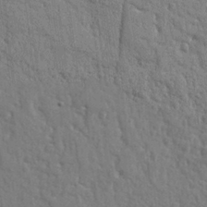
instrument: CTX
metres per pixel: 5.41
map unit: Ht
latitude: 10.5924
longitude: -77.2537
